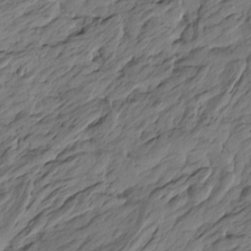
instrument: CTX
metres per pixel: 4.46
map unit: Htu
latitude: -6.1794
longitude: -179.0459
